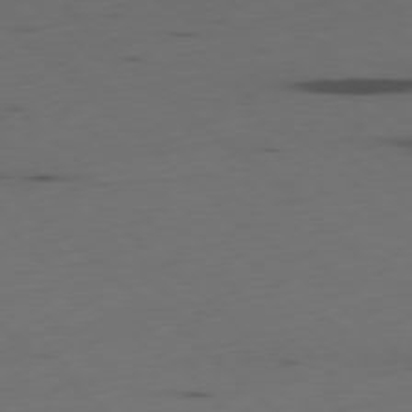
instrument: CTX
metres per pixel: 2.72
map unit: Ap
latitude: -78.4251
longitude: -61.4615
